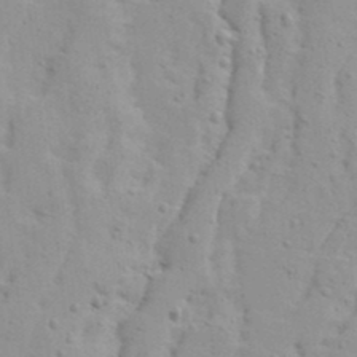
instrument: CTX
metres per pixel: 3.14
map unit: Ave
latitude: 13.4616
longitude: -132.8947
